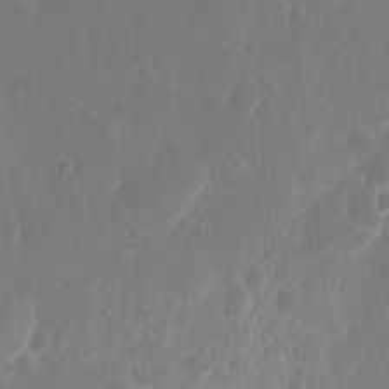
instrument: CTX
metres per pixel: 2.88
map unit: eHh
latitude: 12.4034
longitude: -72.9514
